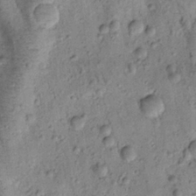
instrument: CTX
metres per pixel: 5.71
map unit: Htu
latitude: -0.4818
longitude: 173.3132
